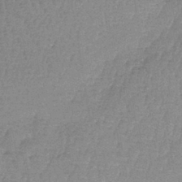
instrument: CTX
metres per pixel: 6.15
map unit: lHb
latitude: -41.3509
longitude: 66.6896
